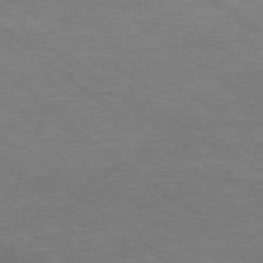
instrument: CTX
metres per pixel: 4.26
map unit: Ap
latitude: -78.6140
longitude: -93.0647
